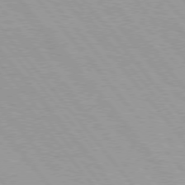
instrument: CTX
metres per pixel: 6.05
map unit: Hpe
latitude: 76.1389
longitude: -152.9514
